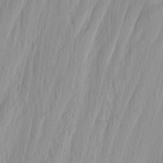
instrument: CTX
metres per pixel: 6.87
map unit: Nhu
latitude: -0.3118
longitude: -78.8569
